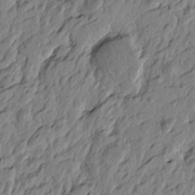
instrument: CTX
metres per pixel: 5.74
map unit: Htu
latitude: -4.8975
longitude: 179.1620
